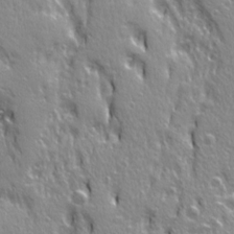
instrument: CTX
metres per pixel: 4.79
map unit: Ave
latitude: 21.6127
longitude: -135.1403
